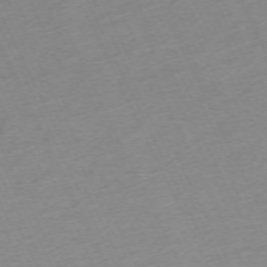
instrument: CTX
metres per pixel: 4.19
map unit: Hpe
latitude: -70.3117
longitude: 15.1054
